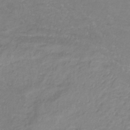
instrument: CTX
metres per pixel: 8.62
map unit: lHb
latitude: -36.2361
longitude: 72.3117
